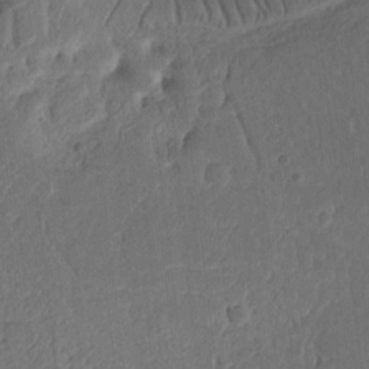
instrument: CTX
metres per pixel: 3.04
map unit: Ht
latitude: 10.7813
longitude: -74.8758
